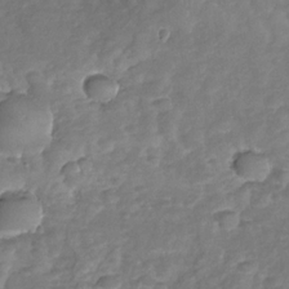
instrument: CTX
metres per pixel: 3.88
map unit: Nhu
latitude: -30.3873
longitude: -60.0444
